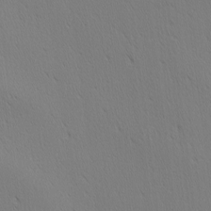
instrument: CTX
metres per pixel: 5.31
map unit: Ave
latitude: 2.1766
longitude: -115.2725
